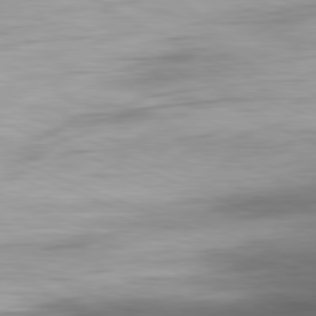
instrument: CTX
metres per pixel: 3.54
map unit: Ap
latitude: -81.9745
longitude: -76.0444
